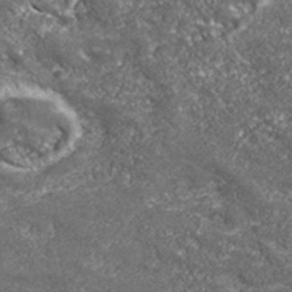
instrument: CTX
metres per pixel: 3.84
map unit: eHh
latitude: 43.0459
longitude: -89.8773
